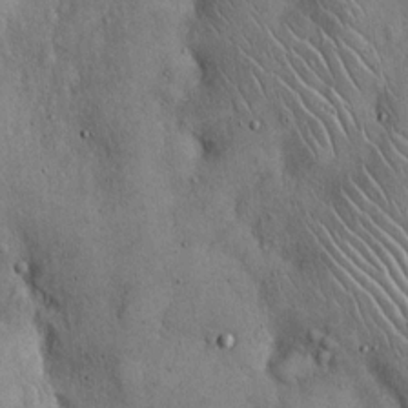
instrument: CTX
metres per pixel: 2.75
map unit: Hto
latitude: 16.8947
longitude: -58.9325
